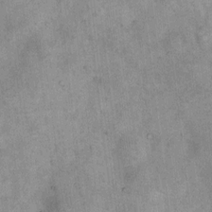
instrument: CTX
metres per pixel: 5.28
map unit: Nhu
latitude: 7.0647
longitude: -23.7638
